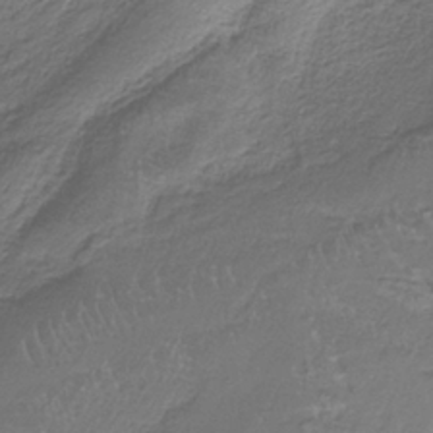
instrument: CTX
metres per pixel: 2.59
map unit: HNb
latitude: -35.4643
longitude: 58.5573
